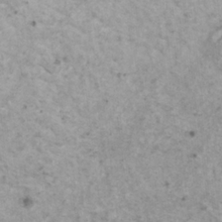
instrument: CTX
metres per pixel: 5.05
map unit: HNhu
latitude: 1.1592
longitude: 4.1039
